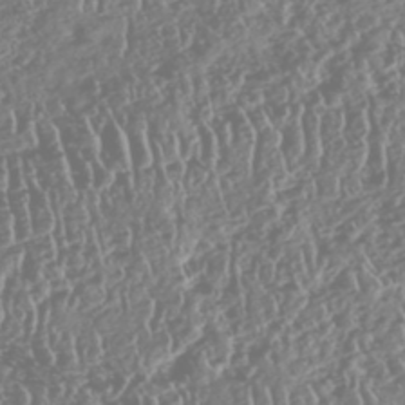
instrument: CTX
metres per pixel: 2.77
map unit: HNhu
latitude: -47.6722
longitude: 31.1431
